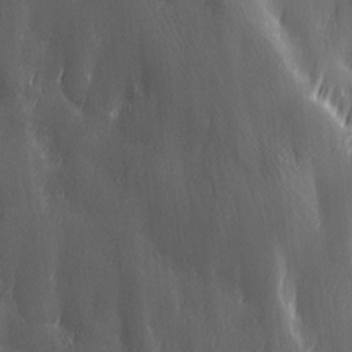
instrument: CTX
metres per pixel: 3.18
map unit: Ave
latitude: 12.9325
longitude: -105.1215
